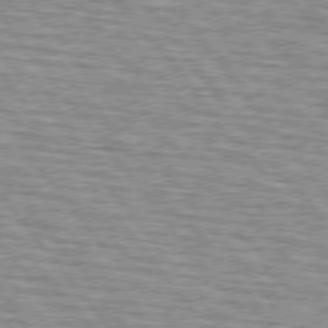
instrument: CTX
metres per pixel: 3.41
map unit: lApd
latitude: 75.3860
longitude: -76.1011
